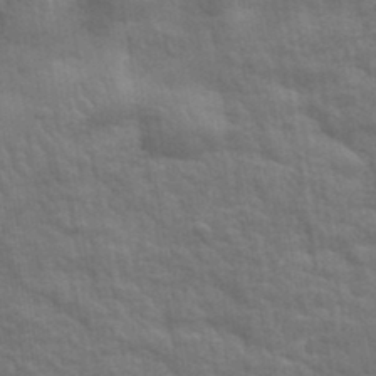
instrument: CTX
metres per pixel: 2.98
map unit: eHh
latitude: 36.6680
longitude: -81.6316
